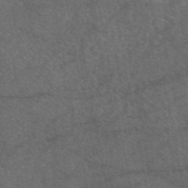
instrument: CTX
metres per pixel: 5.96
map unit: eAb
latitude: 47.3104
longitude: 111.9556
